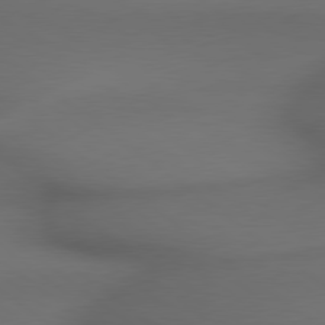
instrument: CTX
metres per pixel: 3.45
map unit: lApd
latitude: 79.3482
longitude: -173.1025
